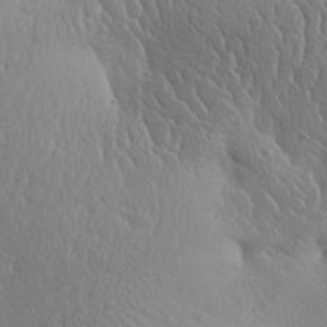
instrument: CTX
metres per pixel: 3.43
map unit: Aa
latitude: 30.9892
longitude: -143.8206
